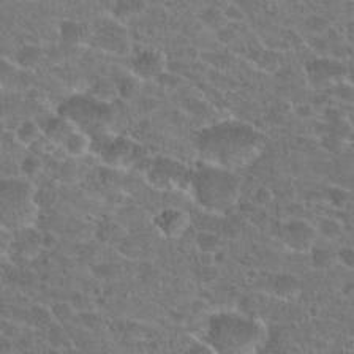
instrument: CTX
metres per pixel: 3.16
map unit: Hto
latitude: 22.4601
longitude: -43.3104
